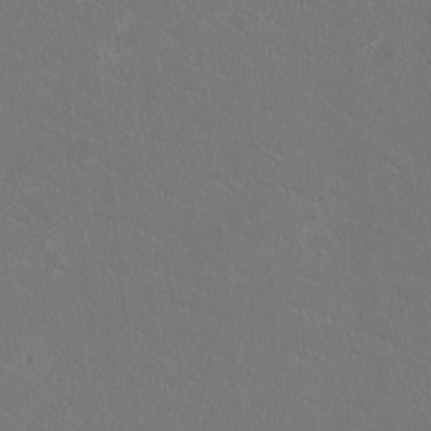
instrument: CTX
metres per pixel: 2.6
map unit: HNhu
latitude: -2.3684
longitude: -0.4790
